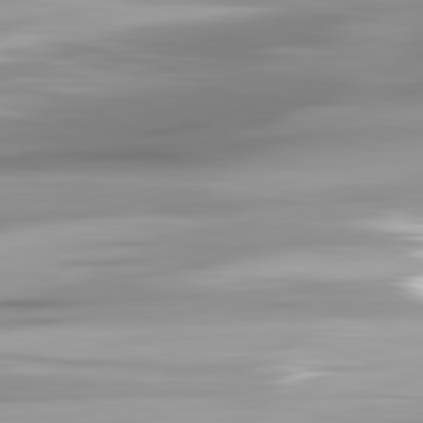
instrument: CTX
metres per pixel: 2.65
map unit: lApd
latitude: 81.9717
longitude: -146.7058
